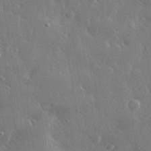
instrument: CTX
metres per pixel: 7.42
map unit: lHvf
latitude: 31.6505
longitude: -90.7435
